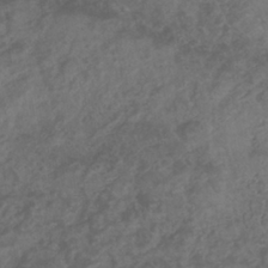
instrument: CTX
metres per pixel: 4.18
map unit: eHb
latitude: -34.9353
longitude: 81.1809
